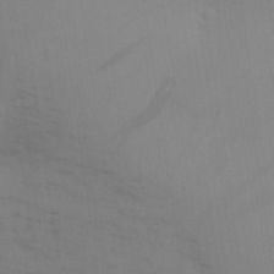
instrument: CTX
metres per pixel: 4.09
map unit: Aa
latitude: 31.2348
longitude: -133.6127
